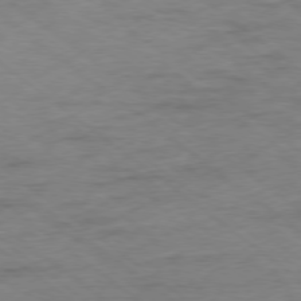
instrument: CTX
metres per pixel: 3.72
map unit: Ap
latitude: -78.2550
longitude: -82.6301
